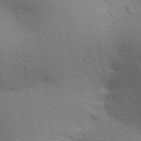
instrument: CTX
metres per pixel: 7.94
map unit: Aa
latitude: 29.7638
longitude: -147.2159
